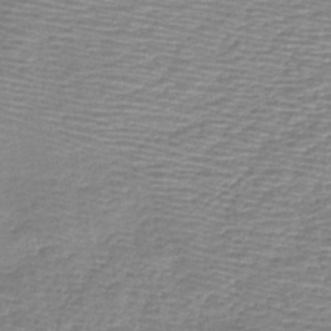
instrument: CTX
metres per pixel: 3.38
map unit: lHb
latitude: -44.1984
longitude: 53.0297
